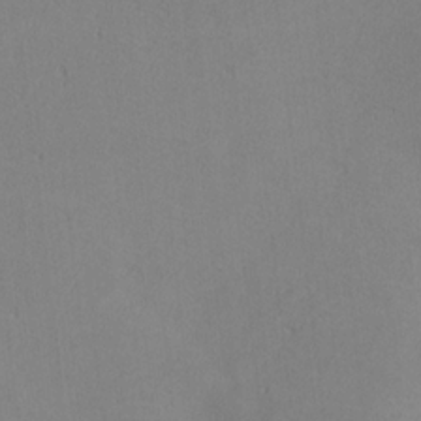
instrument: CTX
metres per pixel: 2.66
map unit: lHvf
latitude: -13.1053
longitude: -101.8961
